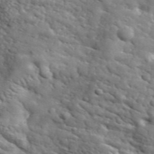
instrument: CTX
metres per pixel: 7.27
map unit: lHvf
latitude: 36.6680
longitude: -86.8758
